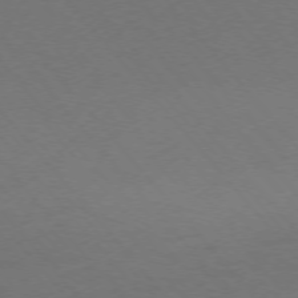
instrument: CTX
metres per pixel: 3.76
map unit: Ap
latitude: -75.9745
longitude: -63.9339
